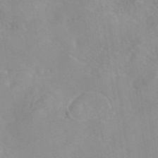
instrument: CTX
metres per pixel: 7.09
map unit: eAb
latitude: 46.1389
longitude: 111.5021
